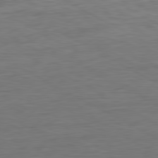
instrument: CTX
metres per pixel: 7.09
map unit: Ap
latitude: -81.4833
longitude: -78.7247
